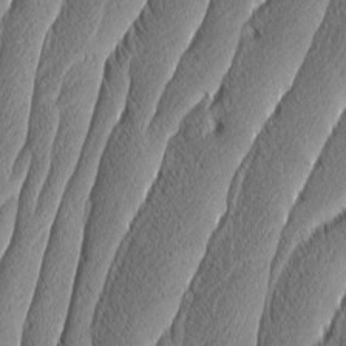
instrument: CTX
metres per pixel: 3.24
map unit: Aa
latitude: 8.4034
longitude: -130.5168
